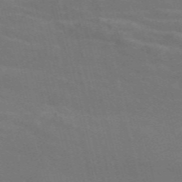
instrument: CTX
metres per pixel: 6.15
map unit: Nve
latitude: -58.7463
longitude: 63.2187
